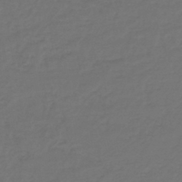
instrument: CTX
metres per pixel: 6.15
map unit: lHb
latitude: -43.4076
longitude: 62.5196
